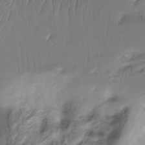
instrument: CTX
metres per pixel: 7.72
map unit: Ht
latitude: -17.4455
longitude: -46.3279
